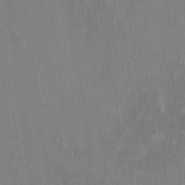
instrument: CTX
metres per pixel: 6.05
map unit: HNhu
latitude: 5.5749
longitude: 10.1417
